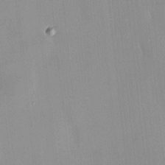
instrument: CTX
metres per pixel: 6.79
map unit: HNhu
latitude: 14.2334
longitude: 12.8030
